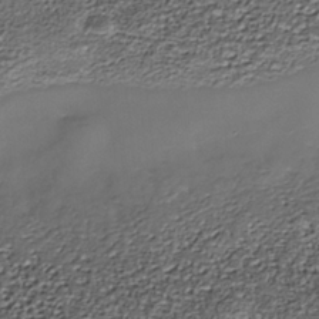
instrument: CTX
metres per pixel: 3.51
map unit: Nhe
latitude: -37.5966
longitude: -87.1025
